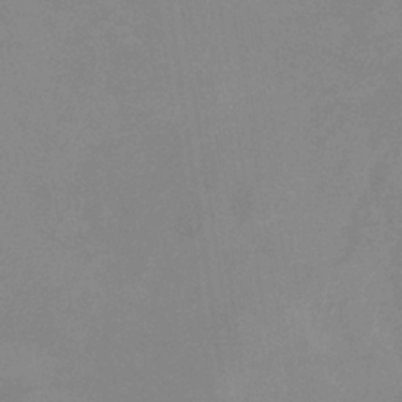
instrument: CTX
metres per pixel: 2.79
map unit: eHb
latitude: -36.2172
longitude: 73.6722
